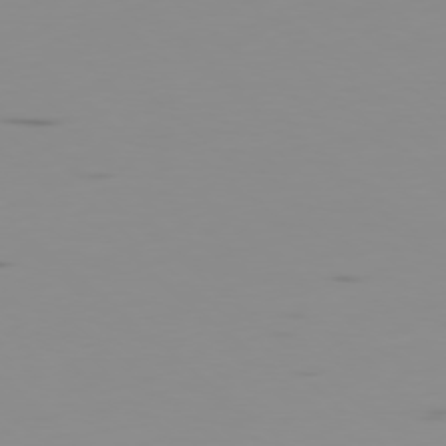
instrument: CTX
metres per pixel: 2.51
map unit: Ap
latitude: -78.2739
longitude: -63.1215
